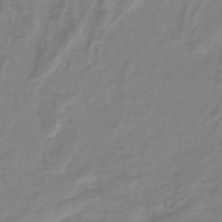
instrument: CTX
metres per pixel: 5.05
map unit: lHb
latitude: -44.7085
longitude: 65.8800
